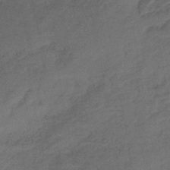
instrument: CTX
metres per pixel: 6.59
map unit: eHb
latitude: -43.3131
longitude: 82.8408
